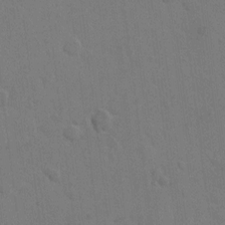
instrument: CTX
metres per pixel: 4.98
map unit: Hto
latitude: 6.6868
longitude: -62.8947
